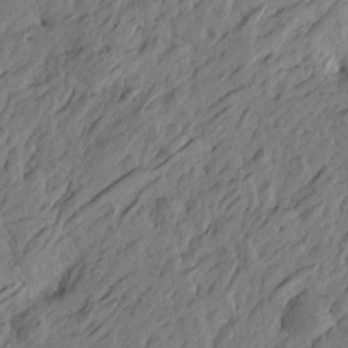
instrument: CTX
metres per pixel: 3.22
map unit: Htu
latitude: -5.1620
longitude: -179.1215
